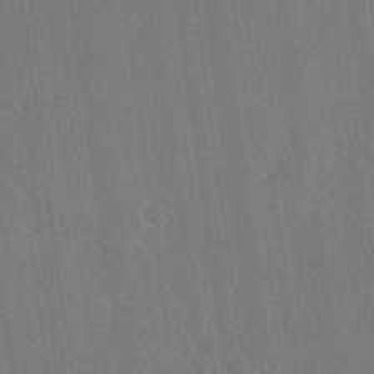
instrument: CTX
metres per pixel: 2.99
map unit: Ave
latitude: 20.9892
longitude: -136.9514
